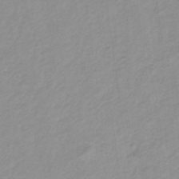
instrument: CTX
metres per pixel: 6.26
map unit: lHb
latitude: -31.9178
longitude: 64.8219
